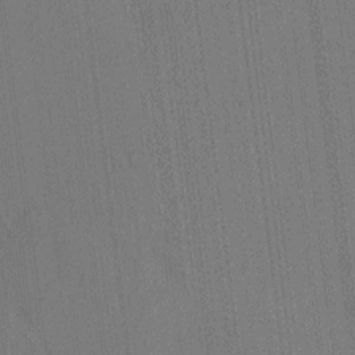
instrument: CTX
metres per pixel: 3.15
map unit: HNhu
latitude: 7.5560
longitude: 15.9745
